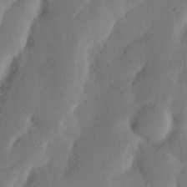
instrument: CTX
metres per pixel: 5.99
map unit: Nhu
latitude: 19.8205
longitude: -74.3278
